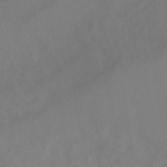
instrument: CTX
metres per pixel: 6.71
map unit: Ht
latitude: -15.2376
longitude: -43.2915
